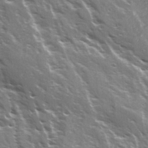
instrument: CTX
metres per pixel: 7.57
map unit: Ave
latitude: 15.2726
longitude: -131.4238
